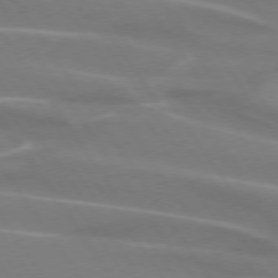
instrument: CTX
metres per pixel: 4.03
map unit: lApd
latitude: 74.2523
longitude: -61.7827
